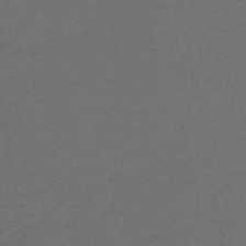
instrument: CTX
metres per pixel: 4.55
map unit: lHb
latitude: -43.4832
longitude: 62.4629
